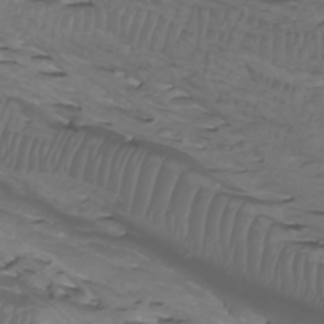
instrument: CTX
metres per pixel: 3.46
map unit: Htu
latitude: -4.9730
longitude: -89.1215
